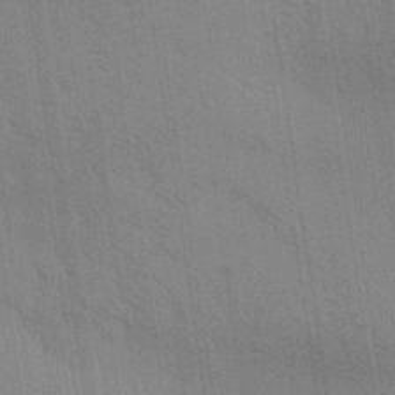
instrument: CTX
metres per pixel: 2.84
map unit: Aa
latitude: 32.0444
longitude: -139.8394
